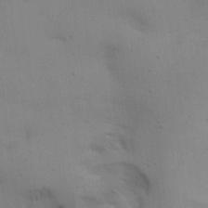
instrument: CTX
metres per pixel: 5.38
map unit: Hve
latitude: 26.2334
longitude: -91.4804
